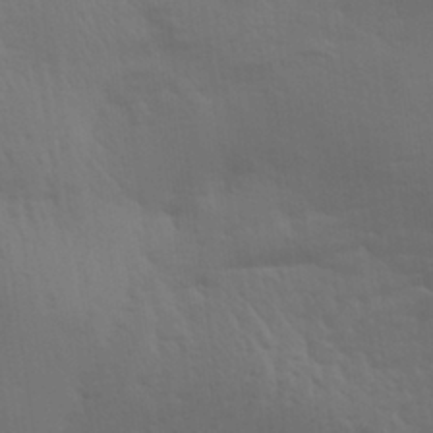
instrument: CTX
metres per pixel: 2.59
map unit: Aa
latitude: 29.7072
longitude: -135.0458
